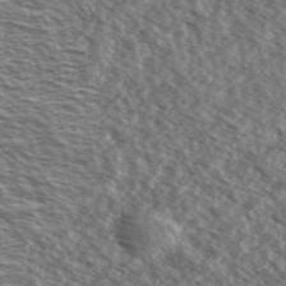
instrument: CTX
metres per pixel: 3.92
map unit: Ave
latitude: 38.4979
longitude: -110.1956
